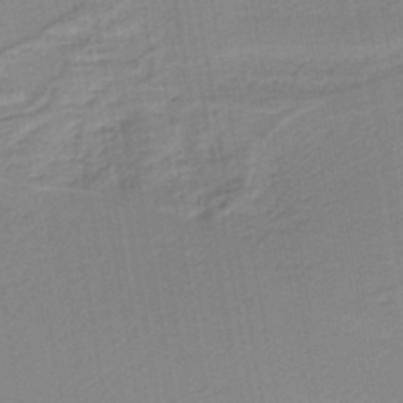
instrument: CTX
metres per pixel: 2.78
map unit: HNb
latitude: -42.1227
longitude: 51.6533
